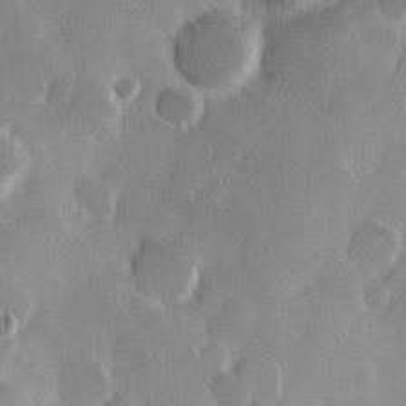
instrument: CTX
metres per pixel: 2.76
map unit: Hve
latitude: 23.6883
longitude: 146.6707
